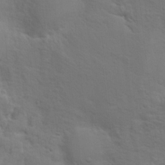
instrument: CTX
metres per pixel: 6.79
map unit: Nhu
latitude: 17.8394
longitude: -33.7828
